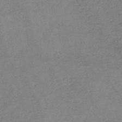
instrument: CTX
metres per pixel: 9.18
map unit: HNb
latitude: -54.9920
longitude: -44.2900
